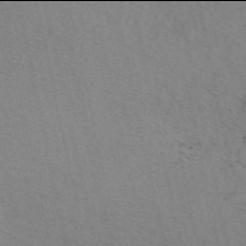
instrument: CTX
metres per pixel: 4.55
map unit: eAb
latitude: 49.9906
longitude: 109.0864
